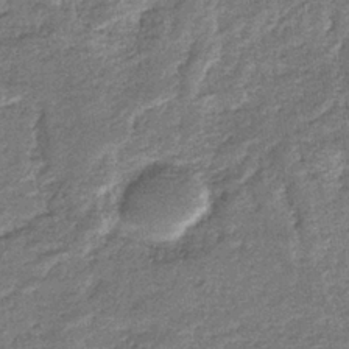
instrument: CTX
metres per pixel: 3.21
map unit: eHb
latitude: -36.2550
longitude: 78.7463
